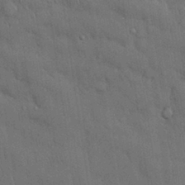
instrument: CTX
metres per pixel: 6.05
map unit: Nhu
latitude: 27.8961
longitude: -68.5357
